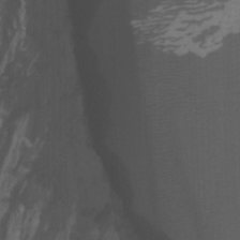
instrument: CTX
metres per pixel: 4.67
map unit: Htu
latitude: -3.7099
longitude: -72.7625
